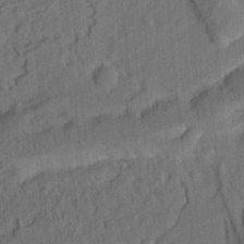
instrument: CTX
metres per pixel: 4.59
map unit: Ht
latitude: 7.9150
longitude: -75.8017
